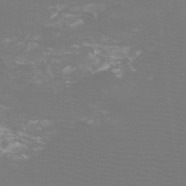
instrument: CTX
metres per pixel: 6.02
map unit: Htu
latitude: -12.7463
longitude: -71.0269
